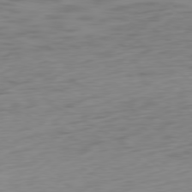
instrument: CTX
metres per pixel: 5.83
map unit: Ap
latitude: -79.5399
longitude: -70.4412
